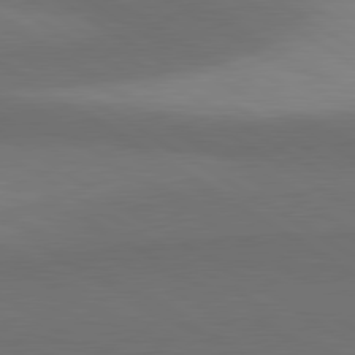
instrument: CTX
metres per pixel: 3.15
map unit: lApd
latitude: 81.0080
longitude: 160.6896
